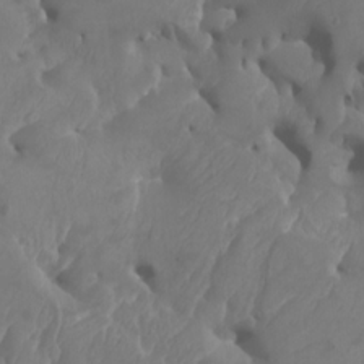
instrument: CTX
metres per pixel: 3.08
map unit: Htu
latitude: -6.2739
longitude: -76.8191
